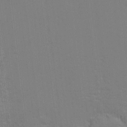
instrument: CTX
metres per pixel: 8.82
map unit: eHh
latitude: -2.9352
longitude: -79.8395
